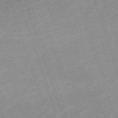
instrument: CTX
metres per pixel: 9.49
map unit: eHh
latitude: -64.4440
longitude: 50.1228
